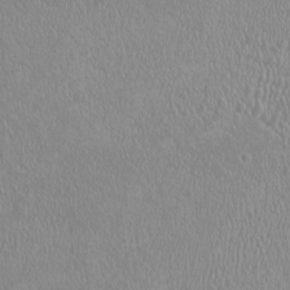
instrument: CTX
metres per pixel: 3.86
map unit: HNhu
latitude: -1.1054
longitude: 1.3321
